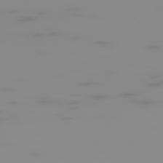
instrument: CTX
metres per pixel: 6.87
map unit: Hpe
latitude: -74.6519
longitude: 5.8044
